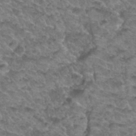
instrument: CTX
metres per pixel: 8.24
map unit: Hto
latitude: 33.3671
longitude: -48.8002
